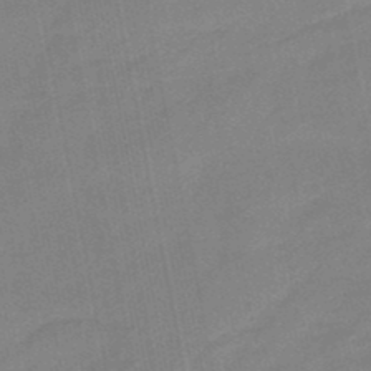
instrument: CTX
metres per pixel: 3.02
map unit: eHb
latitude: -48.0472
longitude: 86.0472
